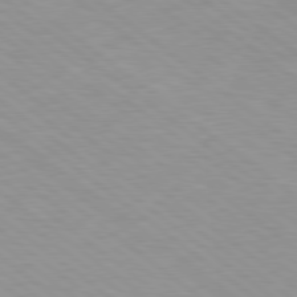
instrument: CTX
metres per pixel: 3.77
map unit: Hpe
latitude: 78.7813
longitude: -121.7450
